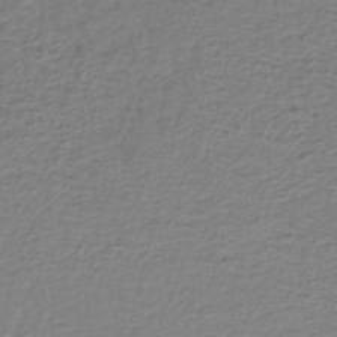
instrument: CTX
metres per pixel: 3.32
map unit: lHb
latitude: -43.4265
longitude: 72.3873
